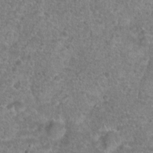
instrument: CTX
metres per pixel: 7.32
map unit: Hto
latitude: 18.4412
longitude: -41.7827
